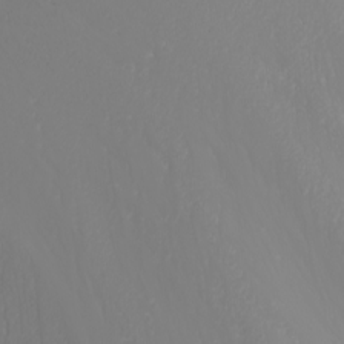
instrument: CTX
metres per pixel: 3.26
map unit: Nhu
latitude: -7.7477
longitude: -90.0255
